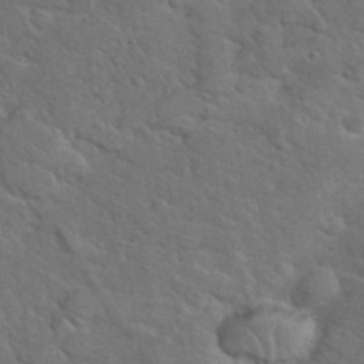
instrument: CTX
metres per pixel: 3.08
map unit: eHh
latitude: 37.7828
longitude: -66.0822
